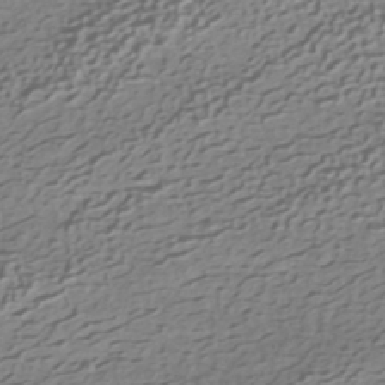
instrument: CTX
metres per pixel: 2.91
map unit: HNhu
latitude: -41.8611
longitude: 100.4817
